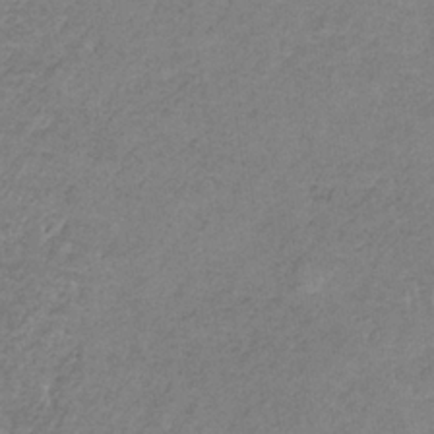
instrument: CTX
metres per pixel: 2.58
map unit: HNb
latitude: -34.5763
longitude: 58.5006
